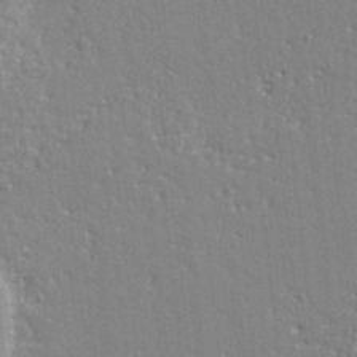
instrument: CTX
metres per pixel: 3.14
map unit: Ht
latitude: 9.4993
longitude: -77.0269
